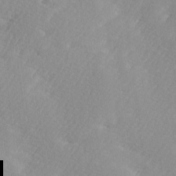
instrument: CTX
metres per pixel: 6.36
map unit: Ave
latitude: -0.0850
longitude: -114.5356
